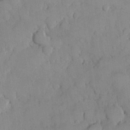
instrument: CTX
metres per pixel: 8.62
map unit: Hve
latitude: 26.3467
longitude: 150.6141
